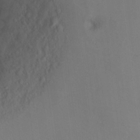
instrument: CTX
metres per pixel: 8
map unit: Ht
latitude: 11.5938
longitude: -32.3656
